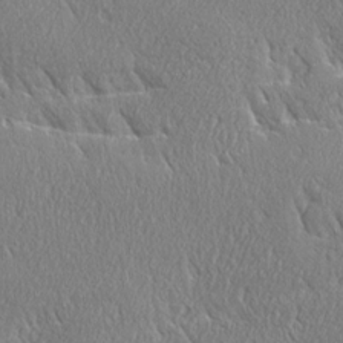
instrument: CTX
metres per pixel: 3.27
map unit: Ave
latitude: 21.4616
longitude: -136.4412
